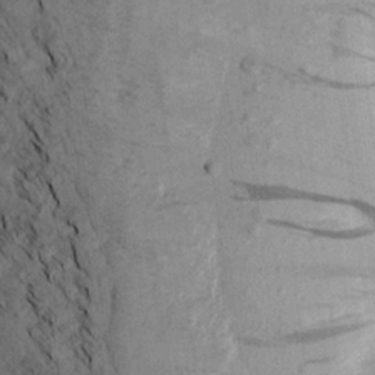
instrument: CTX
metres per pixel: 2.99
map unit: Aa
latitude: 16.3845
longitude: -145.9528
